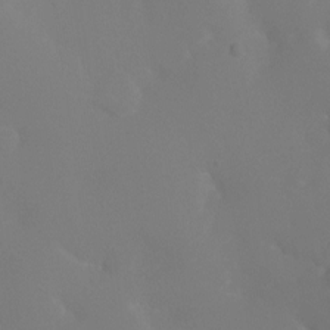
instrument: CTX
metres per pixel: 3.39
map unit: Ht
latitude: -5.5588
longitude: -26.9703
